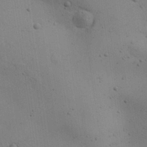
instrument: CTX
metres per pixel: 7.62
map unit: Aa
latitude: 27.0459
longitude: -130.1956
